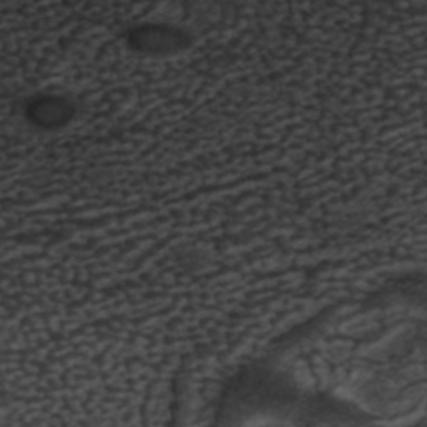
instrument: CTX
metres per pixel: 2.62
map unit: ANa
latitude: 42.1200
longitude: 34.7274
